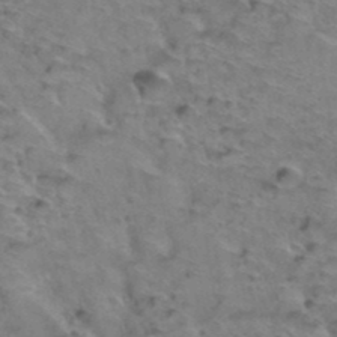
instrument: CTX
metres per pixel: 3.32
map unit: Hto
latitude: 39.1025
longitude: -43.8206
